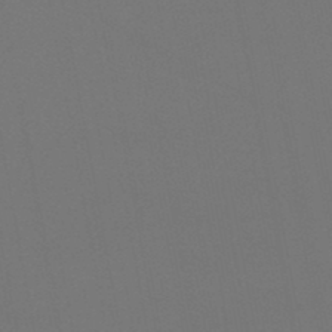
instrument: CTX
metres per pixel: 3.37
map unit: lHb
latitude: -46.8219
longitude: 68.6140
